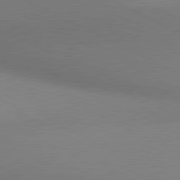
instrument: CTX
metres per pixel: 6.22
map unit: lApd
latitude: 80.6679
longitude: 134.1228
